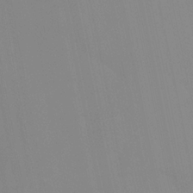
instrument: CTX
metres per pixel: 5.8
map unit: Htu
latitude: -14.7086
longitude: -47.7828
